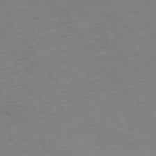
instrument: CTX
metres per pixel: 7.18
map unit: Ap
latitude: -75.4266
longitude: -81.8205
